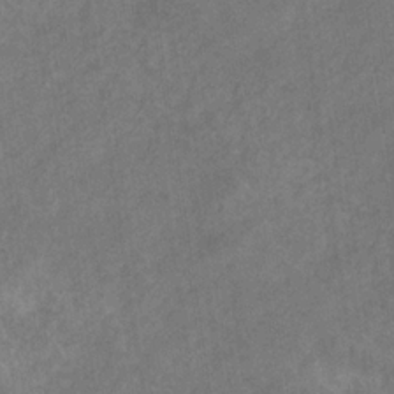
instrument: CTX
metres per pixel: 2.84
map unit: eHb
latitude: -31.6722
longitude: 71.3888
